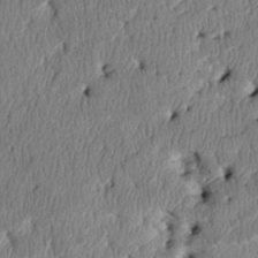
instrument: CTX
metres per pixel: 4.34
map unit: Htu
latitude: 3.4993
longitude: 149.7856
